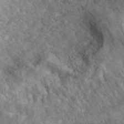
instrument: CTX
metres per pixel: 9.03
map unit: ANa
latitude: 46.4979
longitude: 50.1039
